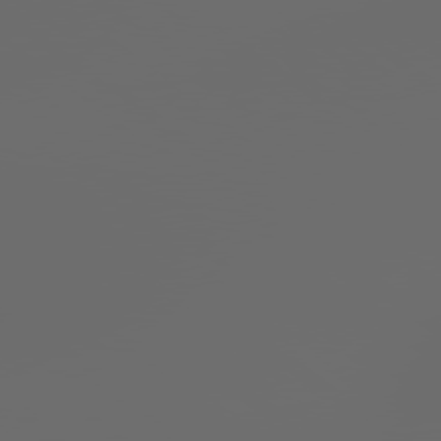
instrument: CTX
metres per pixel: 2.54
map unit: Hpe
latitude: 78.7624
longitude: 176.2173
